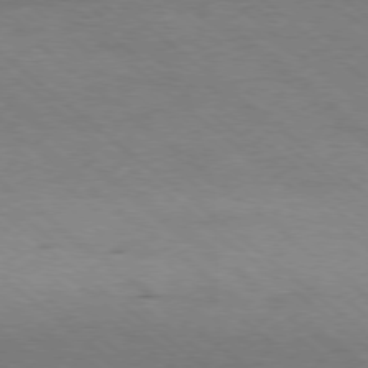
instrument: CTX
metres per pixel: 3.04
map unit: Ap
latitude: -78.4062
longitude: -93.3292
